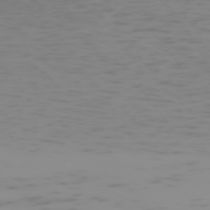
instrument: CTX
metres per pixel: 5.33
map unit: Hpe
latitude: -74.4818
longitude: 7.5777
